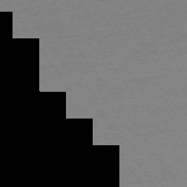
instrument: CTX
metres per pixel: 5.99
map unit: Ap
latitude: -75.0487
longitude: -81.2159
